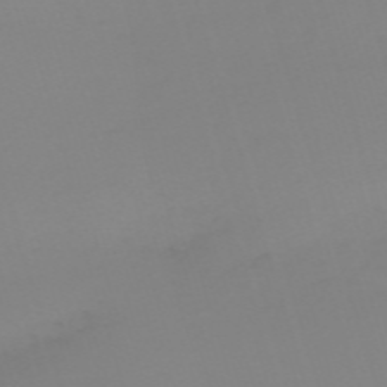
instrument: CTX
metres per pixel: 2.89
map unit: eHh
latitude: -61.3888
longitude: 51.5588
